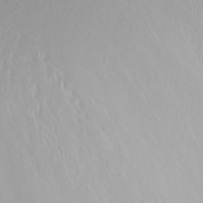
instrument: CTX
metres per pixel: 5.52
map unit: Nhu
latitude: -4.9163
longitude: -81.1403
